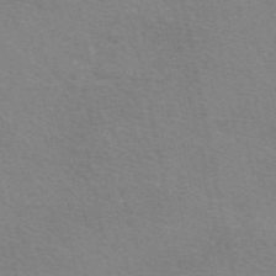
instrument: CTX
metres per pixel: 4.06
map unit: eAb
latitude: 50.7057
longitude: 111.7477
